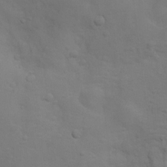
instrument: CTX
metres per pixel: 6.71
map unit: Nhu
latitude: 10.3845
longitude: -24.4978
